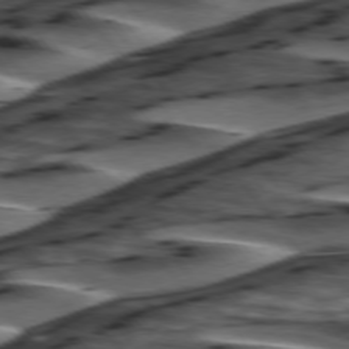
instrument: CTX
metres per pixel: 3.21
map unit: lApd
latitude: 75.4238
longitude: -72.4223
